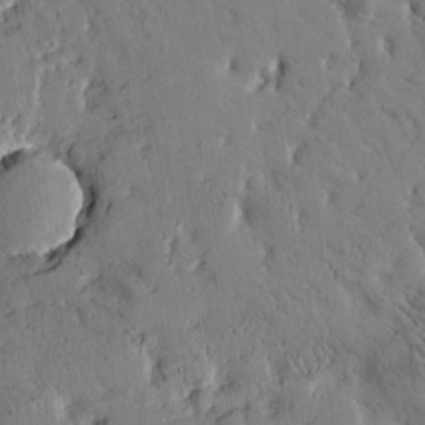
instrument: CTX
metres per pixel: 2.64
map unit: Htu
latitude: -2.4440
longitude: 175.4076
